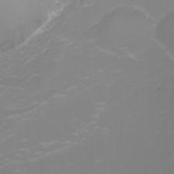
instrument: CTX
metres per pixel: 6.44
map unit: Nhu
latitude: -1.5211
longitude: -77.6694
